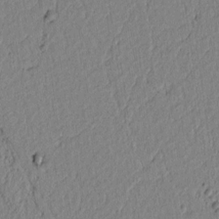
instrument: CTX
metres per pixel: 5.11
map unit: lAvf
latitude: 6.2711
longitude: 165.0487
